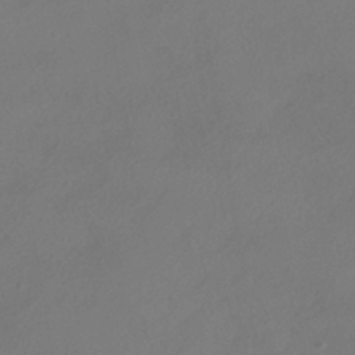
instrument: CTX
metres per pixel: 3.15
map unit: HNhu
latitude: -41.6722
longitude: 106.5385
